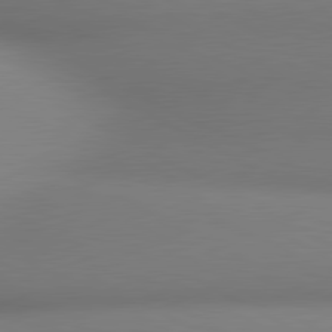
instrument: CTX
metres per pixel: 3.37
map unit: lApd
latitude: 80.7435
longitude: 133.1998
